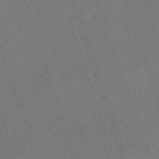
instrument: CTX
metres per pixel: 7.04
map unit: eHh
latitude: -63.6344
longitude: 50.3684
